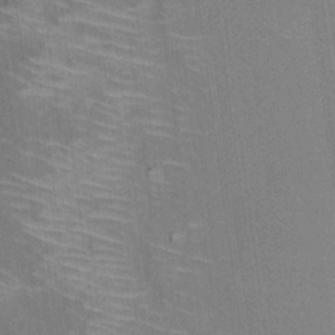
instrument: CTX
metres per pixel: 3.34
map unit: Nhu
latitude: 13.1970
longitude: -36.0822
